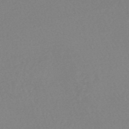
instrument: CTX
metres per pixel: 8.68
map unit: HNhu
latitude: -48.7463
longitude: 97.8234
